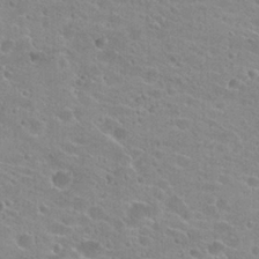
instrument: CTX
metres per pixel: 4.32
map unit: Hto
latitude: 23.9150
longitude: -43.7261
